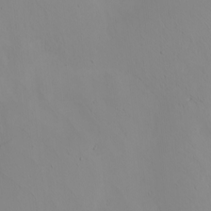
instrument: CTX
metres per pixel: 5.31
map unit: Nhu
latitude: -5.1431
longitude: -92.3089
